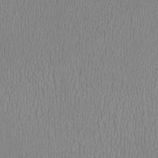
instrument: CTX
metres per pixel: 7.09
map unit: HNhu
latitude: -1.2754
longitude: -0.6112
